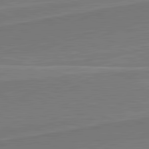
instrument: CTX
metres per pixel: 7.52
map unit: lApd
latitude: 82.1011
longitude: 140.0472
